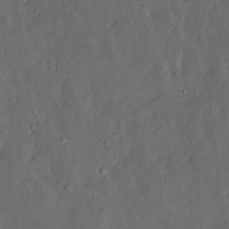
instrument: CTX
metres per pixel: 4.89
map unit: Ave
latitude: 13.4616
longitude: -136.1389
